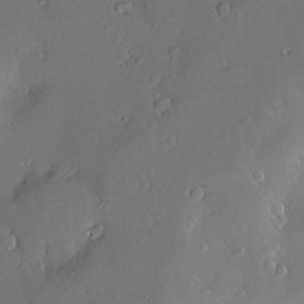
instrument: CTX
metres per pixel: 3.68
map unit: Hve
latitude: -10.0850
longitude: 174.8785
